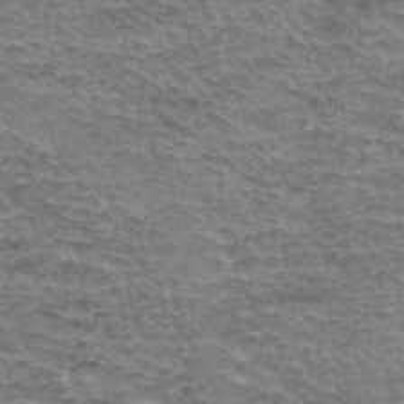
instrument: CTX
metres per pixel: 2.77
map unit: Hto
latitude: 36.7813
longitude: -43.3671
